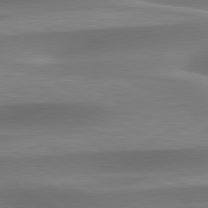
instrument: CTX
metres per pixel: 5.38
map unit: lApd
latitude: 79.6316
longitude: -91.9339
